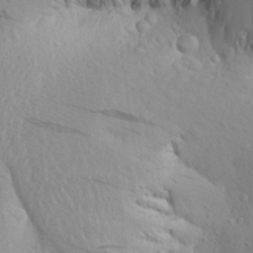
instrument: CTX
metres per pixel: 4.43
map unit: Aa
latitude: 23.7072
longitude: -146.3468
